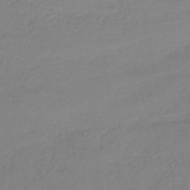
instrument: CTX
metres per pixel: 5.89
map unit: lHb
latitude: -42.3495
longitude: 77.1809
